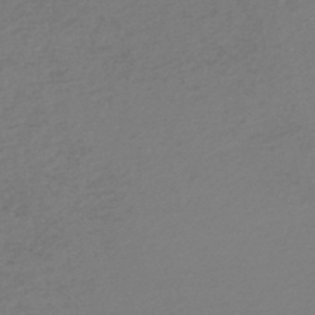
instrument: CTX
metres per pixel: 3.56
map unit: lHb
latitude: -45.5399
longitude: 67.9745
